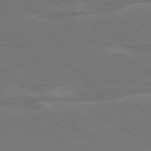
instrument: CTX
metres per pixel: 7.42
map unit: lApd
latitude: 79.8395
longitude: -126.0822
